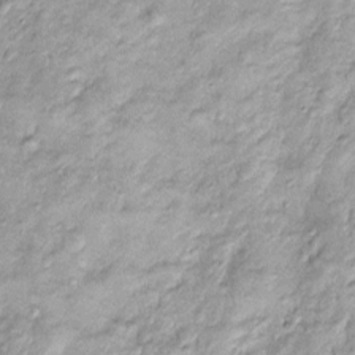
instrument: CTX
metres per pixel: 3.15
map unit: Htu
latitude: -4.5384
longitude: 159.4265
